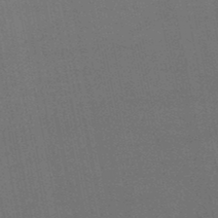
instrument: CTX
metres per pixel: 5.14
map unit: lHb
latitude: -48.6519
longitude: 70.9731
